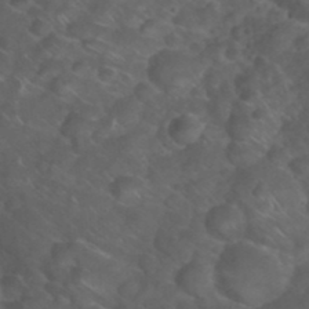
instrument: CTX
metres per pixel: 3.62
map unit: Nhu
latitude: 26.7813
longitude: -54.8569
